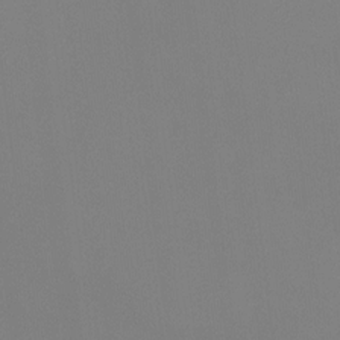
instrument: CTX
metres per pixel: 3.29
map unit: Ht
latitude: -15.7856
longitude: -48.4979
